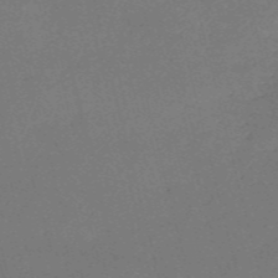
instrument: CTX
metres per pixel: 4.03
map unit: HNb
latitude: -54.8030
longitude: -36.6491
